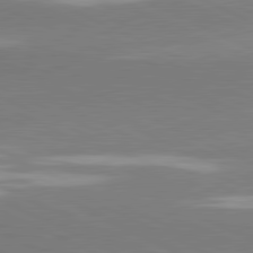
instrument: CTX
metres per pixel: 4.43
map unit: lApd
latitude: 81.4615
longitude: -154.7057
